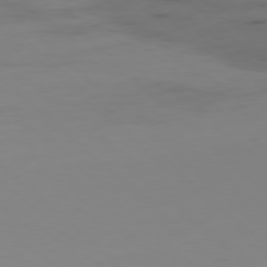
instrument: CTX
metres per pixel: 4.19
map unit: Hpe
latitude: -78.2739
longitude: 15.0865
